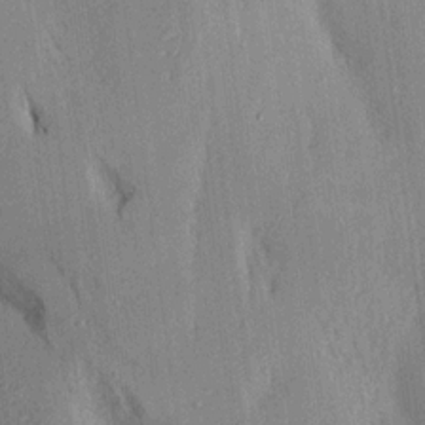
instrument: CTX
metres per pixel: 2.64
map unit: Aa
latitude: 16.4412
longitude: -148.2523
